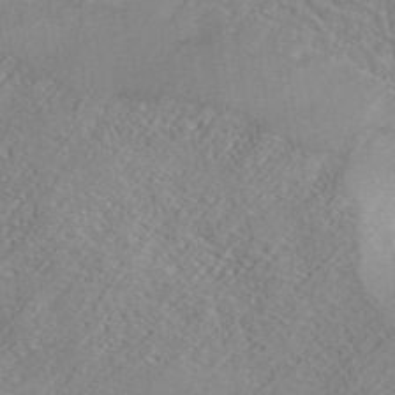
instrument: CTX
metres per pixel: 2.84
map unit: ANa
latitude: 39.2726
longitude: 24.5951
